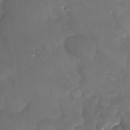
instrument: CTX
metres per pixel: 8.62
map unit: Nhe
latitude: -33.4455
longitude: -145.5371
